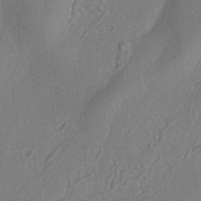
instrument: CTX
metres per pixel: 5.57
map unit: HNhu
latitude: -41.7100
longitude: 94.2739
